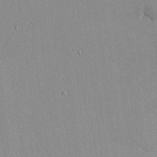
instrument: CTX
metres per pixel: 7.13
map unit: Ave
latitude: 18.4979
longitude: -140.1955
